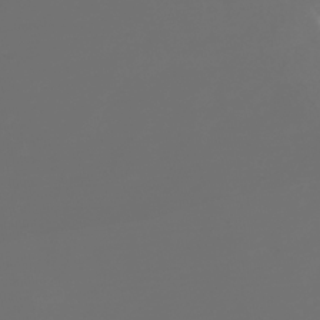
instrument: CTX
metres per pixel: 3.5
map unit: Nhu
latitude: -41.2187
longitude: -83.5371
